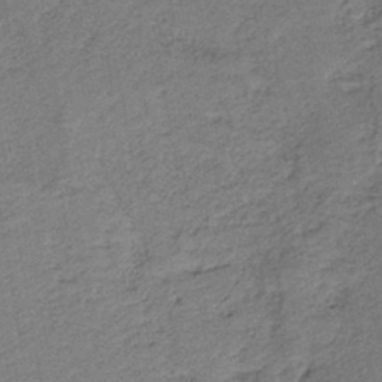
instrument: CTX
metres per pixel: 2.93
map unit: HNb
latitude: -42.0283
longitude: 51.1053
